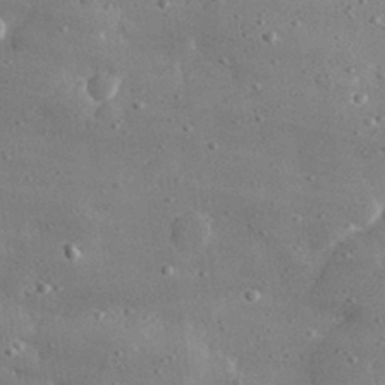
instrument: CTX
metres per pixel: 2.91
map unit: lHvf
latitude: 31.1404
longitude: -88.9325
